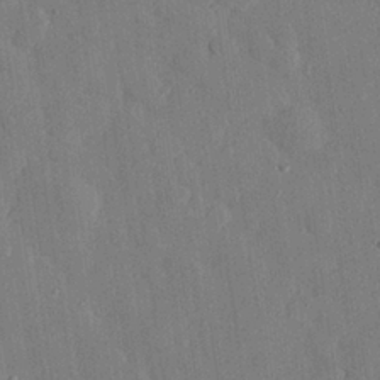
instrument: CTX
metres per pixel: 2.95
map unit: eHh
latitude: 28.3845
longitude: -79.1781
